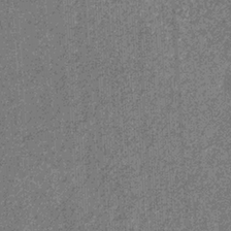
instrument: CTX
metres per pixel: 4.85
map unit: eHb
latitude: -31.8800
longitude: 69.6343
